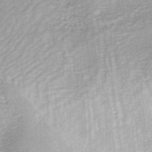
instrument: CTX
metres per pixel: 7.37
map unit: ANa
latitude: -44.6707
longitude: 104.6140
